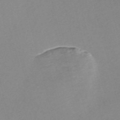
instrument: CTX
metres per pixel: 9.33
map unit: Nve
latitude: -57.7288
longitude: 59.1431
